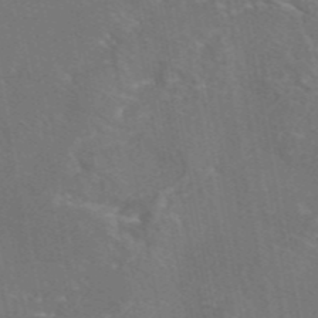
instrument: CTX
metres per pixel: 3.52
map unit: eAb
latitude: 45.7449
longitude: 108.1417
